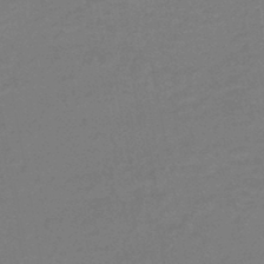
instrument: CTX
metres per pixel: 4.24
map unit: HNb
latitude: -45.5966
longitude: -35.3670
